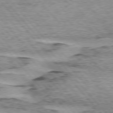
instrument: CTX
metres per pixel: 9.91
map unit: lApd
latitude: 75.4993
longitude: -77.6505
